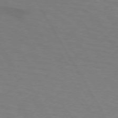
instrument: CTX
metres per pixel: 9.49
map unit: lApd
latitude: 72.5168
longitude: -57.1592
